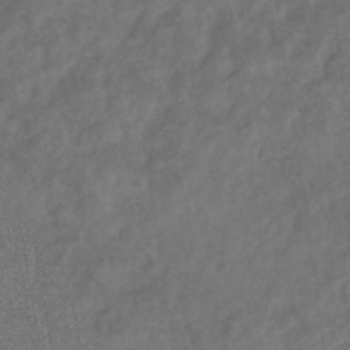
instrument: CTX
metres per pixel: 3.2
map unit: eHb
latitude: -35.2943
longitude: 81.0487
